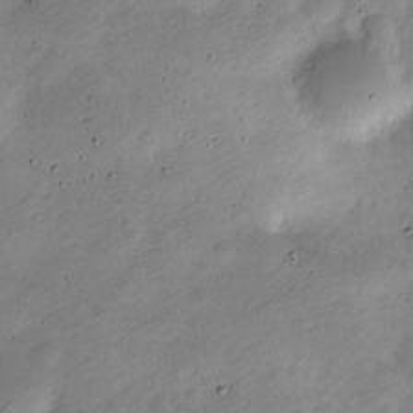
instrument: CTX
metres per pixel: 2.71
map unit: Nve
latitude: -23.8045
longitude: 105.5588
